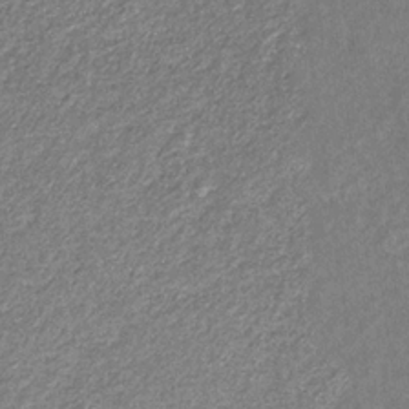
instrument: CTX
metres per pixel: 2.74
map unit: eHb
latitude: -31.6344
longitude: 69.9745
